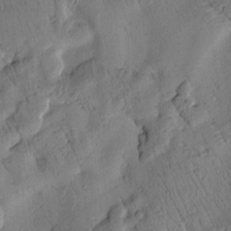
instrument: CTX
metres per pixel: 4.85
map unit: Htu
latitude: 3.1025
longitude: 178.5573
